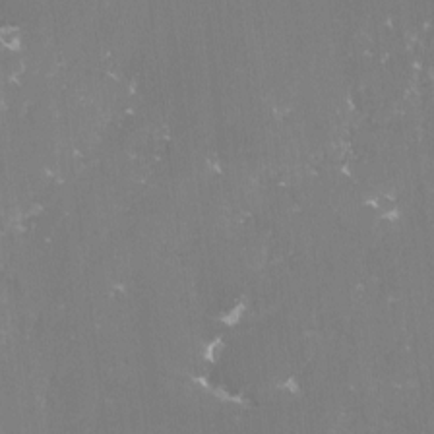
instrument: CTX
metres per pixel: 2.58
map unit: lHvf
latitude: -15.9367
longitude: -101.1403
